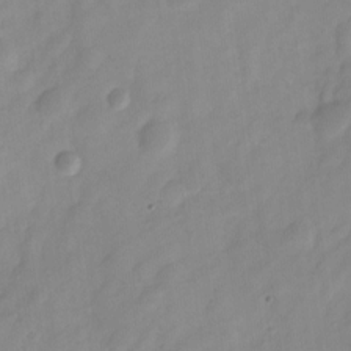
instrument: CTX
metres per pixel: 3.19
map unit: Nve
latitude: -21.6533
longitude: 107.7100
